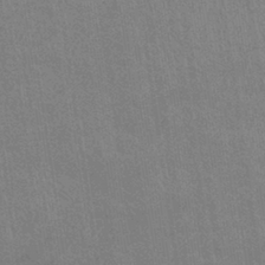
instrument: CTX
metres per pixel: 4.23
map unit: eHb
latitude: -37.4643
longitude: 76.5385
